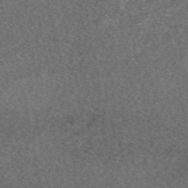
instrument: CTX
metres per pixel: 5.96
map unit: eAb
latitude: 47.9528
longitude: 108.8408
